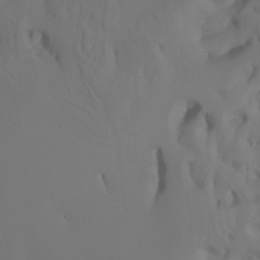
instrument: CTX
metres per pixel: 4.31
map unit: Htu
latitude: -7.1809
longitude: -65.9150
